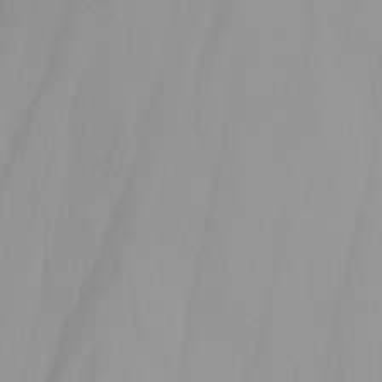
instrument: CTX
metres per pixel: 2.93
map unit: Nhu
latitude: -4.3117
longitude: -93.9717
